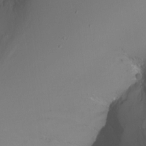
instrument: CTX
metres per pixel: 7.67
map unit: Nhu
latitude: -7.5399
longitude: -82.5923
